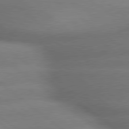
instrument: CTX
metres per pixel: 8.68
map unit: lApd
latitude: 79.6505
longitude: -166.8758
